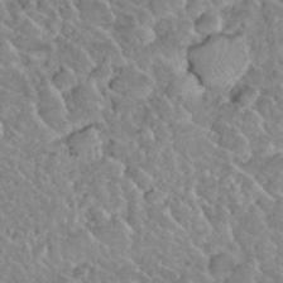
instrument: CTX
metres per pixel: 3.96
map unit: Nhu
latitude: 29.7260
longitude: -54.0444
